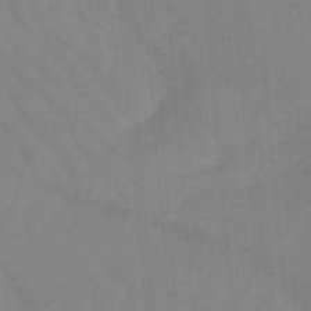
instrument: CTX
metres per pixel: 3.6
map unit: lHb
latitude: -48.2551
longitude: 83.3321
